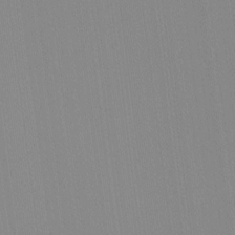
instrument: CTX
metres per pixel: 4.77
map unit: lHvf
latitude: -12.4251
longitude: -104.5168
